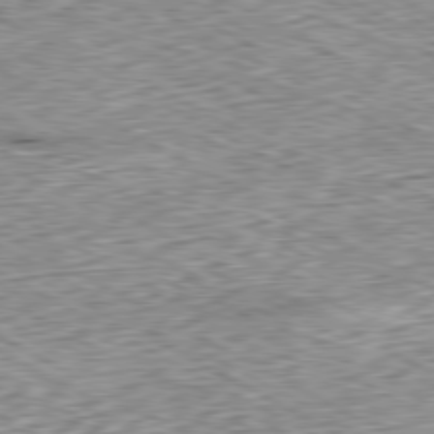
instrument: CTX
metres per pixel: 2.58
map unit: Ap
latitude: -80.6519
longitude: -48.1200
